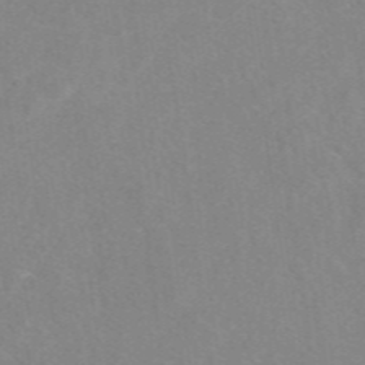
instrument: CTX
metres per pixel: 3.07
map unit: eAb
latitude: 47.7639
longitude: 115.2943
